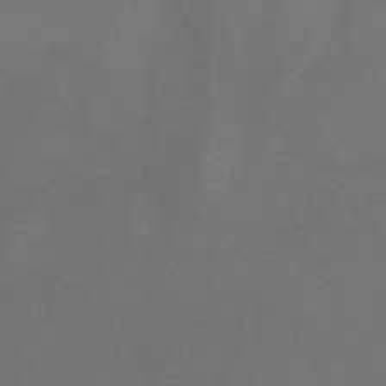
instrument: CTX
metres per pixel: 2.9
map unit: Aa
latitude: -9.0864
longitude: -72.2711
